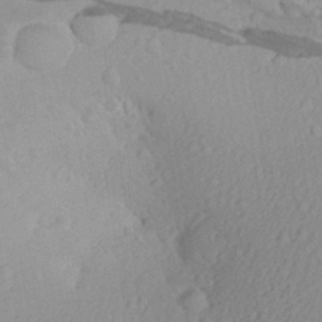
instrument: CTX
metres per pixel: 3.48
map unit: Aa
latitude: 27.1781
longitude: -135.2726
